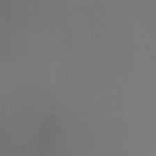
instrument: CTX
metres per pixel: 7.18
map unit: Ht
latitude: -4.0661
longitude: -26.0444
